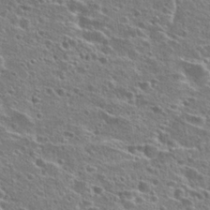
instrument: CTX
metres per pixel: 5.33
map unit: Hto
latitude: 25.9339
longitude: -45.8394
